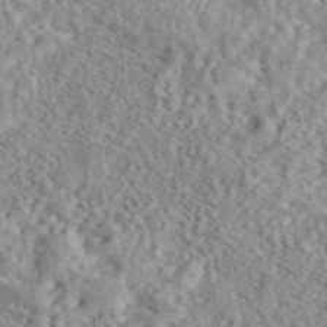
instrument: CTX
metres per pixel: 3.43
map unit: eAb
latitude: 44.2144
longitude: 116.8407
